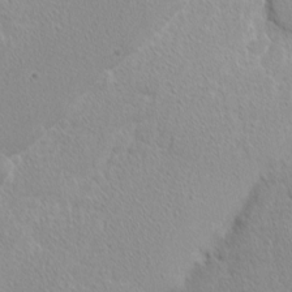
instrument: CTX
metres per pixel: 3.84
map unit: Nhu
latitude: 2.0444
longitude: -77.1592
